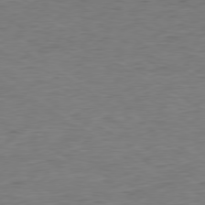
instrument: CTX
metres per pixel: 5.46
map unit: Hpe
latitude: -79.3887
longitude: 10.2551
